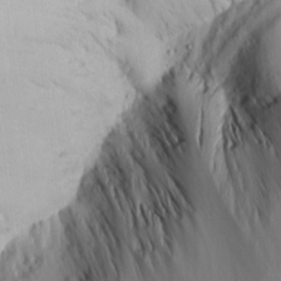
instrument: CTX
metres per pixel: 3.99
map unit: Aa
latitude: 15.1215
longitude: -140.7624
